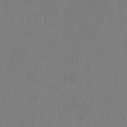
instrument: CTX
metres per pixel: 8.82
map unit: lHvf
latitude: 21.1781
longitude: 142.2172
